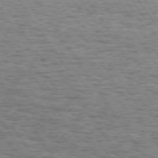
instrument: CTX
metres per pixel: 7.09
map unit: Hpe
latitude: 73.6127
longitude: -130.8947
